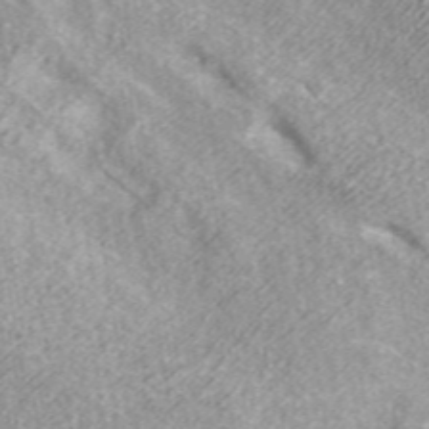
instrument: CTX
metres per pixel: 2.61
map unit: ANa
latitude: 37.4993
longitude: 15.7289
